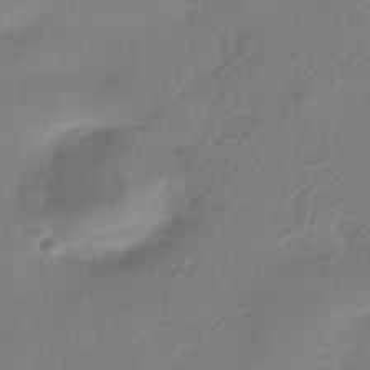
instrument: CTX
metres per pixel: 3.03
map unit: HNhu
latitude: -41.3887
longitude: 92.9542
